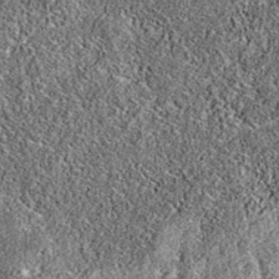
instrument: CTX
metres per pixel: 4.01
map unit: eAb
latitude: 36.0444
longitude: 106.7085
